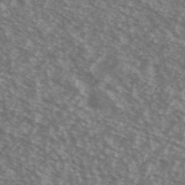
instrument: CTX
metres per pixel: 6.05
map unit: Ave
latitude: 39.0080
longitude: -111.2915
